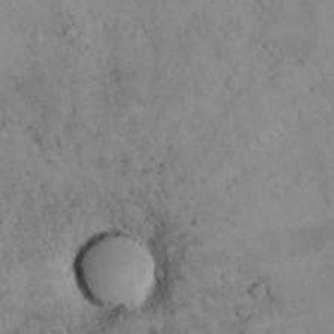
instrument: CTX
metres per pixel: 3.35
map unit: lHvf
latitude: 13.6127
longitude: 178.9352
